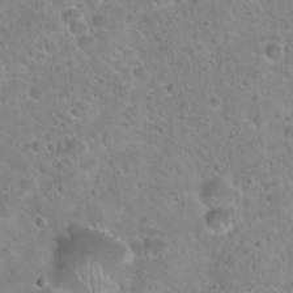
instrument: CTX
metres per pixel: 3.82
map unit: Hto
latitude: 21.7072
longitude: -53.3482
